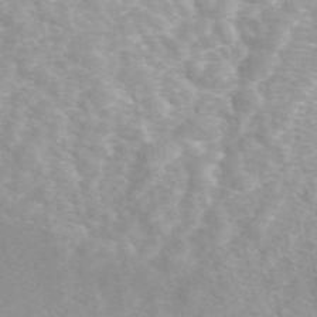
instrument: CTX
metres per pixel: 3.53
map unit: eAb
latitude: 49.0081
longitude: 118.4818
